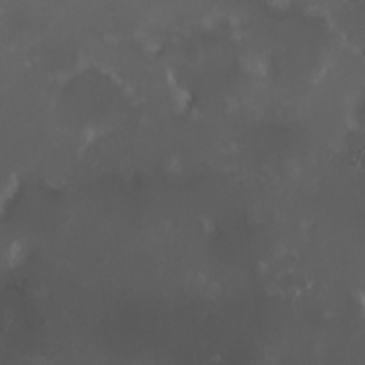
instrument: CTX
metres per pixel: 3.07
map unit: HNhu
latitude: 8.2145
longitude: 10.6896
